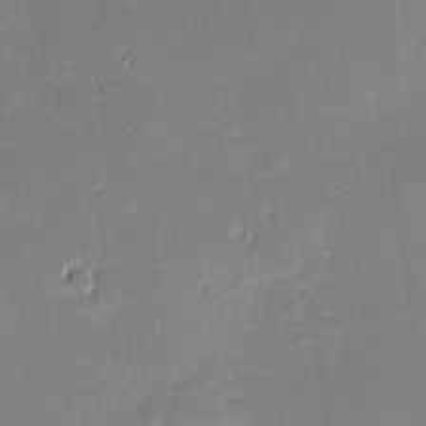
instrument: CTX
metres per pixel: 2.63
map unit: eHh
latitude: -1.4644
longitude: -83.0458
